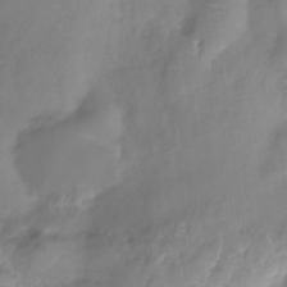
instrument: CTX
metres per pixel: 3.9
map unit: Nhe
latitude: -32.0283
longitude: -92.9135
